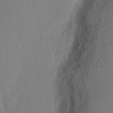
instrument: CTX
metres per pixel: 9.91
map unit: Nhu
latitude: 1.8394
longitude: -77.3292
